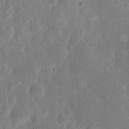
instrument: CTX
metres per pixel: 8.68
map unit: eHh
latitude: 5.7827
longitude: -70.5546
